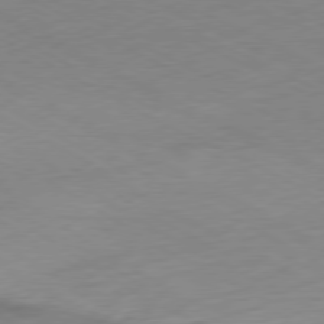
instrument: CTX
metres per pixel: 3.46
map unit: Ap
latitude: -76.5196
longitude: -76.2144
